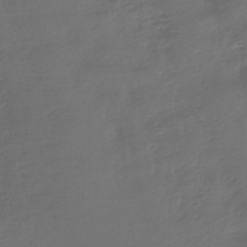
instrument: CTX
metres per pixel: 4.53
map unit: HNhu
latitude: -43.1053
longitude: 102.4251
